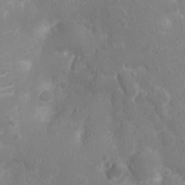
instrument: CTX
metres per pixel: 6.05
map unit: Ht
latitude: -3.2564
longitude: -16.3089
